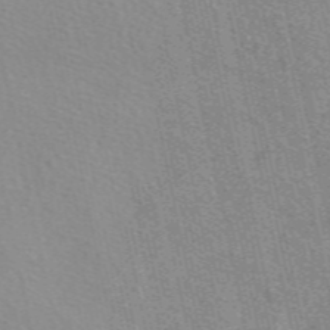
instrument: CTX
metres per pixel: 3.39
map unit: eAb
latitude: 51.0647
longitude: 107.3888
